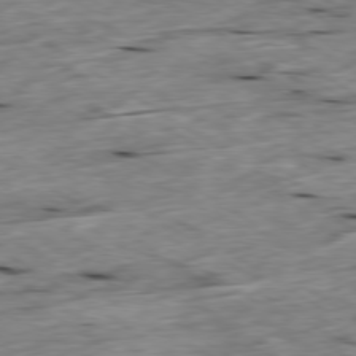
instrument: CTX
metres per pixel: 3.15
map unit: Ap
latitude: -79.5588
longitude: -88.8947
